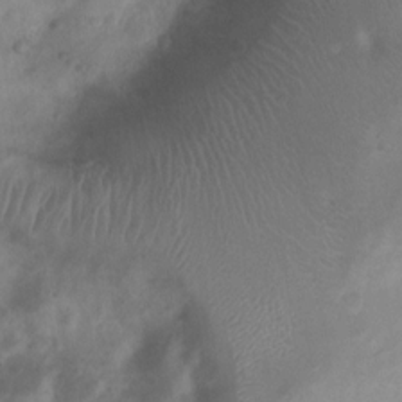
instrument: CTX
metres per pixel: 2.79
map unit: Nhu
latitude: 6.9514
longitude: -22.1956
